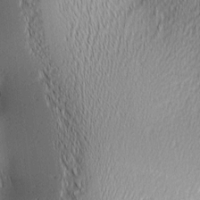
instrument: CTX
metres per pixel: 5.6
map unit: lAa
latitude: 1.5749
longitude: -116.0822
